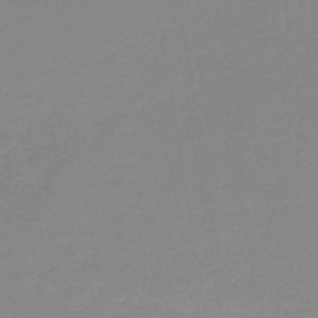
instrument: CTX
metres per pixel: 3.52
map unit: lHb
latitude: -44.4062
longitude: 60.1417
